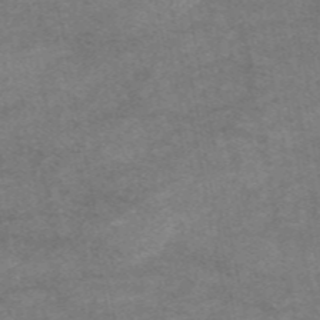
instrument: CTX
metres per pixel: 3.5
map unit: eAb
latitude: 47.9528
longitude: 125.1431
